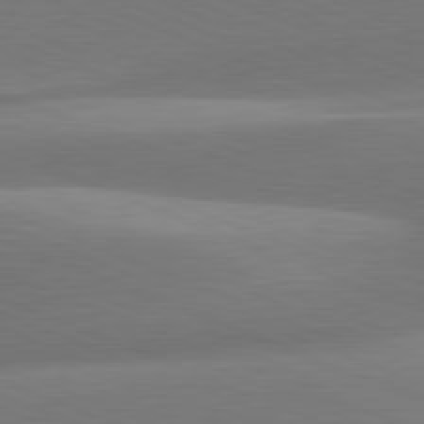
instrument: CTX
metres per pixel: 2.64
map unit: lApd
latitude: 81.5560
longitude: 135.2565
